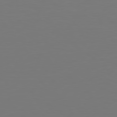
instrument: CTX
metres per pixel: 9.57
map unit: Hpe
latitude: 78.7247
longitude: -138.5546
